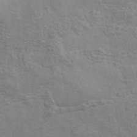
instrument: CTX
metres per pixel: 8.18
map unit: ANa
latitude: 42.4034
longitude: 17.6911
